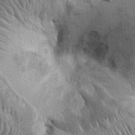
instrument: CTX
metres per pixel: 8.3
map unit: Ht
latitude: -0.5763
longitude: -14.0255
